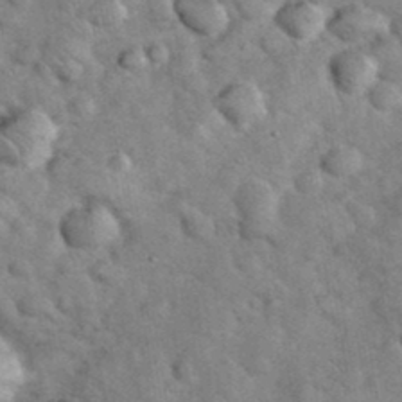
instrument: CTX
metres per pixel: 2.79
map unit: eHh
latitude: 37.4427
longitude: -65.7450
